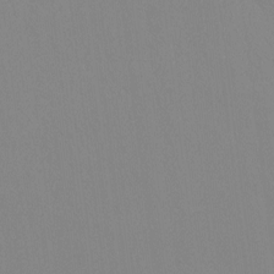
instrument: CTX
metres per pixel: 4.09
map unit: Ht
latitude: -8.7274
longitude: -34.0822
